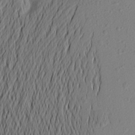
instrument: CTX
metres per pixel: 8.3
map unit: Aa
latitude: 21.1026
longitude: -146.1956
